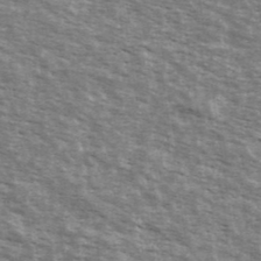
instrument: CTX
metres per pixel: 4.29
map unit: Ave
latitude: 40.1955
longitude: -109.5938
